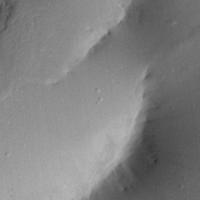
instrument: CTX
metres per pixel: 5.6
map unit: Aa
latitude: 15.1026
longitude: -146.5924
